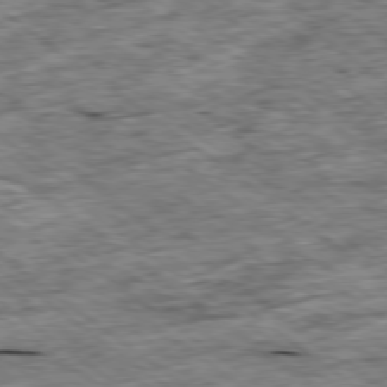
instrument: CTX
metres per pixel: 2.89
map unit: Ap
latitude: -79.2376
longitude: -86.4223
